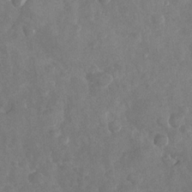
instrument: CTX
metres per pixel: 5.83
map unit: Nhu
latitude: -30.3117
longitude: -60.3278
